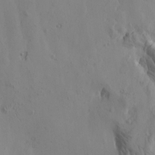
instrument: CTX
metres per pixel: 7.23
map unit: Htu
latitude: -1.5777
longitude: -177.2159
